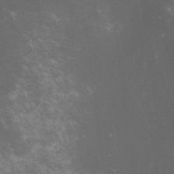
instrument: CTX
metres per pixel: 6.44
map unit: lHvf
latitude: -13.3888
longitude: -101.1025
